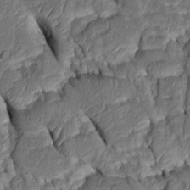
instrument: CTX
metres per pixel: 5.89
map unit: Htu
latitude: 0.3278
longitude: 149.5588
